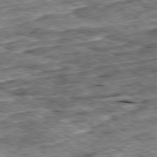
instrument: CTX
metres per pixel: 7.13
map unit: Ap
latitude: -79.8044
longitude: -85.1781
